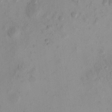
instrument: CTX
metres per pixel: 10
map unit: eHh
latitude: -0.3118
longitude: 15.3321
